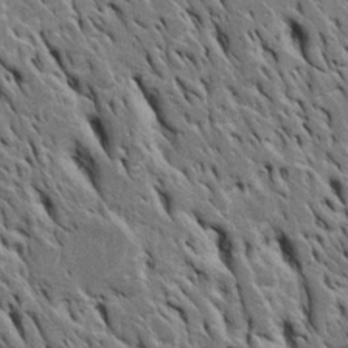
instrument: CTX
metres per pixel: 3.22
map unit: Htu
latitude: -3.3509
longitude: 150.7841
